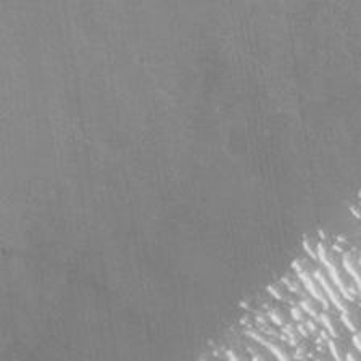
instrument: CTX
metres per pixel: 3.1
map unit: Nhu
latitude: -28.9542
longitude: -80.1011
